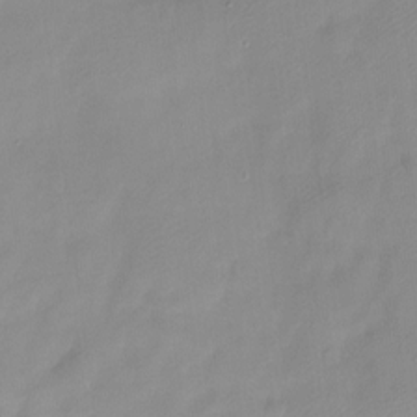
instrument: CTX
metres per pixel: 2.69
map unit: Ht
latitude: -14.1795
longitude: -51.1970
